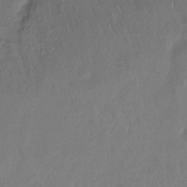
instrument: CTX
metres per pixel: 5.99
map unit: Htu
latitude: -14.6897
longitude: -44.7813
